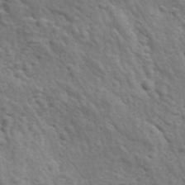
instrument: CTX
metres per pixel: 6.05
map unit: Ave
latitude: 17.5560
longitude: -132.5924
